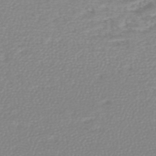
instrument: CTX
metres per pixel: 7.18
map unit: lHb
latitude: -45.5966
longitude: 75.4833
